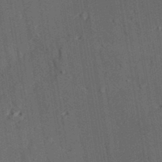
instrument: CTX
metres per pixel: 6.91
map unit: lAvf
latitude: 27.9150
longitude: -109.7638
